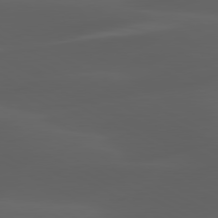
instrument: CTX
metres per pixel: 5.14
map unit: lApd
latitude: 80.2522
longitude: -90.1011
